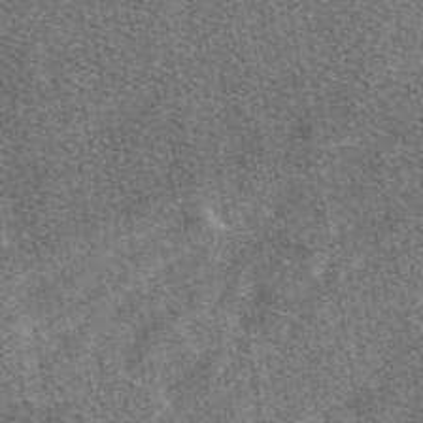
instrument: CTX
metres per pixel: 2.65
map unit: eAb
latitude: 47.9528
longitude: 117.5021
